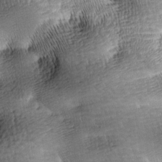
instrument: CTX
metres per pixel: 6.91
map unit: lAa
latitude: -9.5399
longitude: -125.2159
